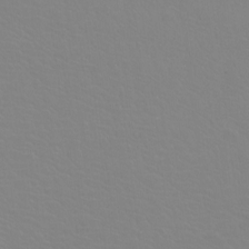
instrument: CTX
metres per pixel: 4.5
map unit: Htu
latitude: -12.1039
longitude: -71.2537
